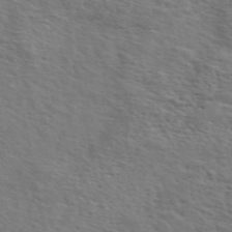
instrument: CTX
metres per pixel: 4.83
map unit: ANa
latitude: 49.2915
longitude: -76.1955
